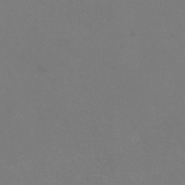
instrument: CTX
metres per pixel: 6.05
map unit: HNhu
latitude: -0.5385
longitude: -2.4979
